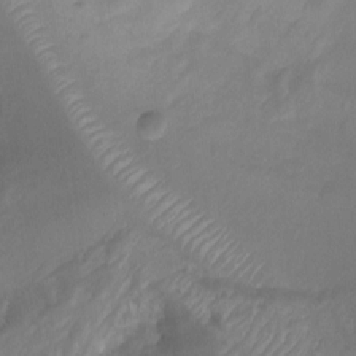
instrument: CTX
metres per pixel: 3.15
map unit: Ht
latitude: -1.4077
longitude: -20.2334
